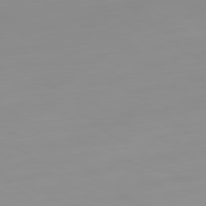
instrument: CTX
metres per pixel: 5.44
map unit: Ap
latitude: -78.7274
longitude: -95.9528
